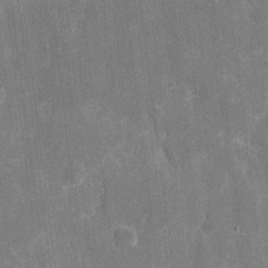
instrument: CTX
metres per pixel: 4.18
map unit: eHh
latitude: 6.1578
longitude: -67.8961
